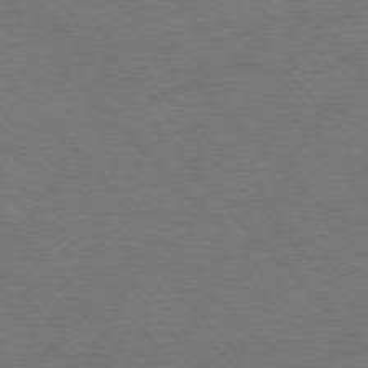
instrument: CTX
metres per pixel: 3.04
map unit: Ap
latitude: -76.6518
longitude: -95.2915
